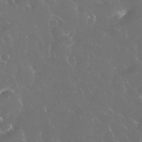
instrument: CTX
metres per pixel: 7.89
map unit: eHh
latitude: 34.5356
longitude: -63.1970
